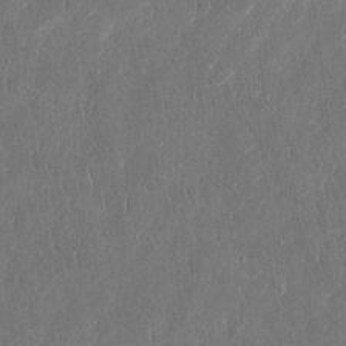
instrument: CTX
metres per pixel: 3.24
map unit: eHh
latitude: 14.1767
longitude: -72.7436
